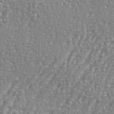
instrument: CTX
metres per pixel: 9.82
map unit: eHh
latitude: 35.0458
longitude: -134.0633
